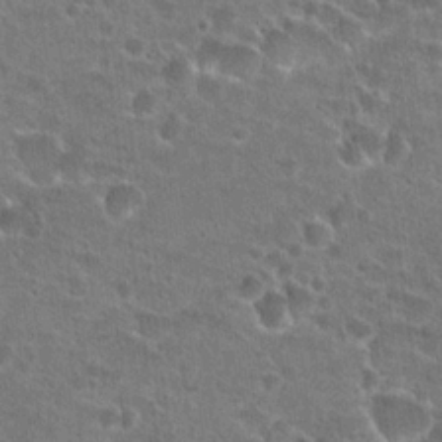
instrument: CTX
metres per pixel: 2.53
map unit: Hto
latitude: 22.1578
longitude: -43.3104
